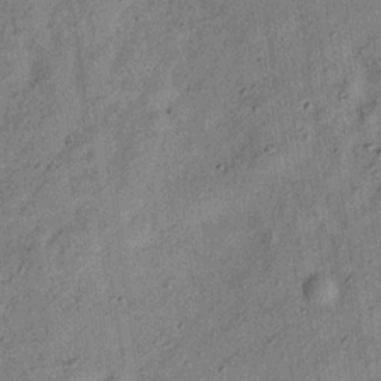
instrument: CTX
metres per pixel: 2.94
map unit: Hve
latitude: -31.5021
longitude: 92.1606
